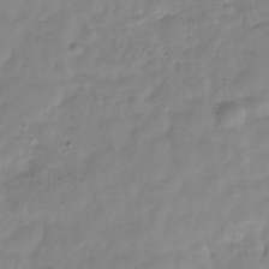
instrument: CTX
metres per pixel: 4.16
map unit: Hve
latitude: -31.8611
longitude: 91.5210
